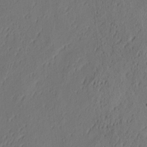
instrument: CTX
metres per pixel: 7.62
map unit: eHh
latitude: 3.9717
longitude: -78.1767
